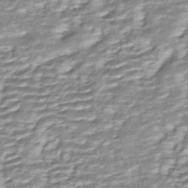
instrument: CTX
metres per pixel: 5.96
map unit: ANa
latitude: -44.4062
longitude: 104.8219
